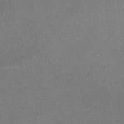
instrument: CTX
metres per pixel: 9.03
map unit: lHb
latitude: -34.9542
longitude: 68.2928
